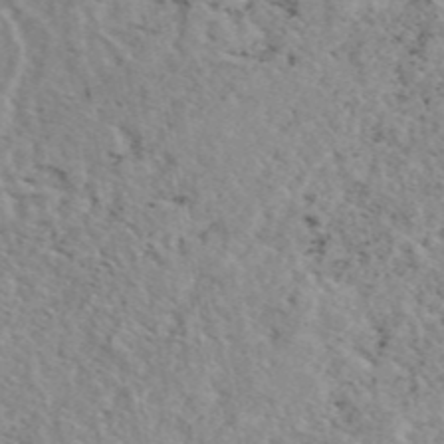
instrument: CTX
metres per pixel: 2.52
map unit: eAb
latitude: 45.1025
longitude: 112.5952
